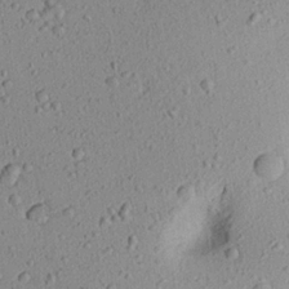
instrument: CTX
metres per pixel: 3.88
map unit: Aa
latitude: 21.6883
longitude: -143.5749
